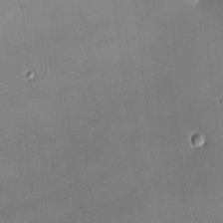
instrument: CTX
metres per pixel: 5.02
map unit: HNhu
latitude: 7.8583
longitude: 8.0472
